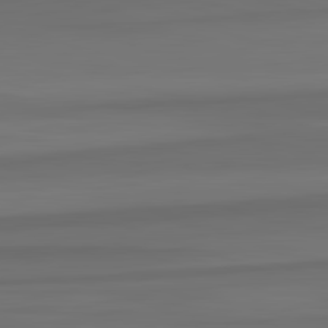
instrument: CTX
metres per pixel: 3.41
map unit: lApd
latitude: 82.8757
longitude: -179.6883
